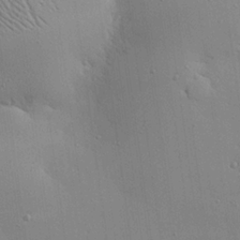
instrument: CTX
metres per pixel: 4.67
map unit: eHh
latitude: 24.3467
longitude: -89.3104
